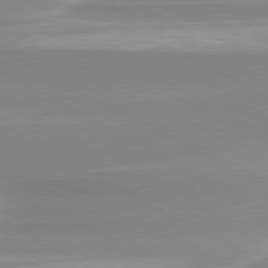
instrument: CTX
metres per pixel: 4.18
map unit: lApd
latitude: 79.6127
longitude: -115.2159
